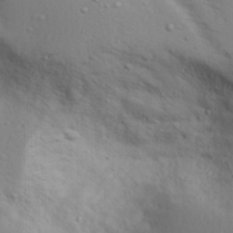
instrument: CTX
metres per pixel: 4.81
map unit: Aa
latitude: 29.6505
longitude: -145.8205
